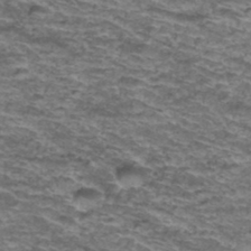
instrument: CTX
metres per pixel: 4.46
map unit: Hto
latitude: 38.1578
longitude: -43.1592
